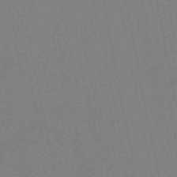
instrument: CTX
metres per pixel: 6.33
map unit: HNb
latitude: -50.4251
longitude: -42.5924
